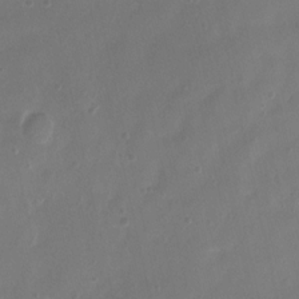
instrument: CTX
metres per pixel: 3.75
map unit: Nhu
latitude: 4.9325
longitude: -16.6491
